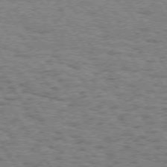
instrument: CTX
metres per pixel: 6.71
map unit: Hpe
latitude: 73.7261
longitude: -133.5182
